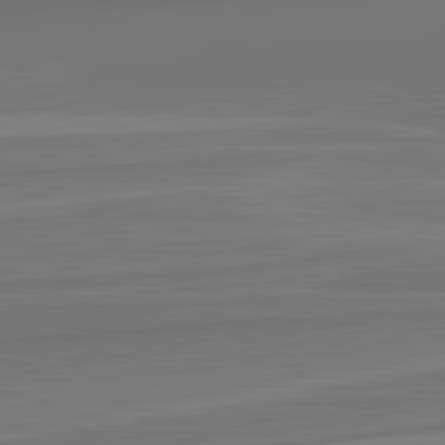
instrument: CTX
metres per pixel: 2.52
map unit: lApd
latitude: 82.7624
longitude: 170.1795
